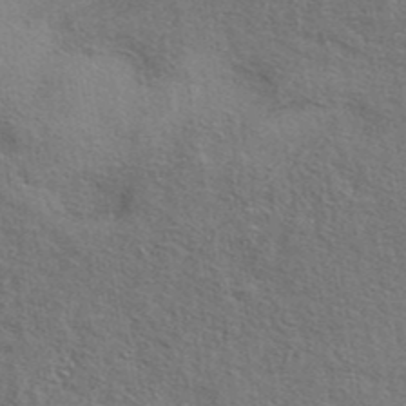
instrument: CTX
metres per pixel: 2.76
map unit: eAb
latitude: 41.4237
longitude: 103.7856
